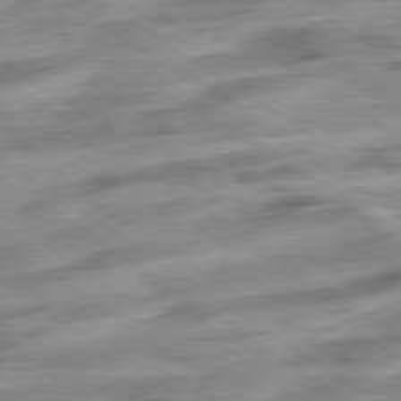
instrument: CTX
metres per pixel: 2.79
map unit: Hpe
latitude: -79.0486
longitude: -16.8758
